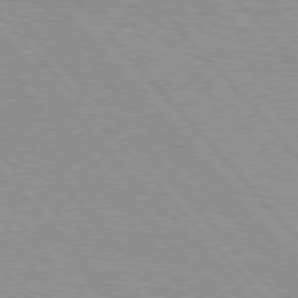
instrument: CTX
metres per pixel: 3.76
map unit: Hpe
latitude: 76.9702
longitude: -157.2725
